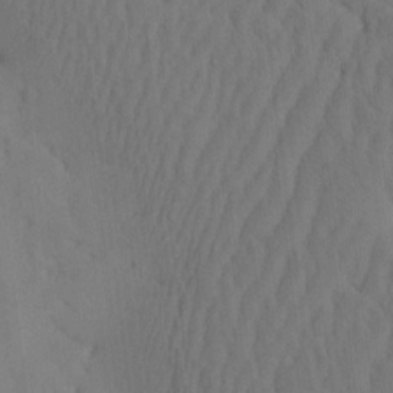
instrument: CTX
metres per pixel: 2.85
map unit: eHh
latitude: -2.5195
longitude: 16.4629
